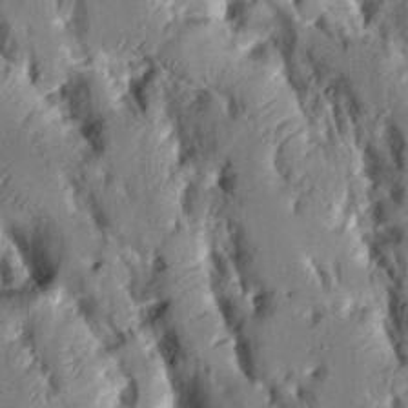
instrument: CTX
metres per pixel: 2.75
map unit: Aa
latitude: 9.8206
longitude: -126.0822
